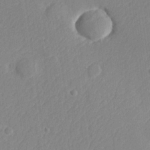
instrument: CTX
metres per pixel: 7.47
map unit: lHvf
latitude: 24.5545
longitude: 141.7855
